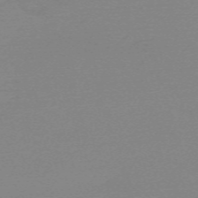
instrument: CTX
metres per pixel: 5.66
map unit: eHh
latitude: -61.7100
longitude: 52.3684
